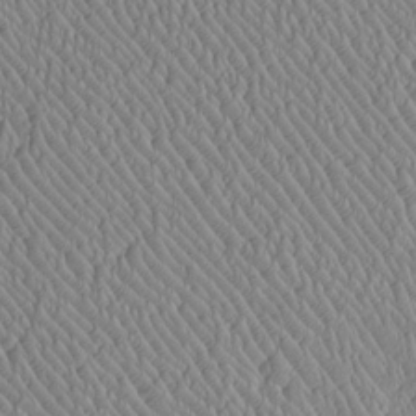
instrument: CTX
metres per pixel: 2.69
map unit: Htu
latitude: -6.4629
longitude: 153.2376
